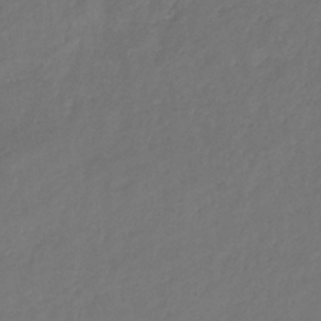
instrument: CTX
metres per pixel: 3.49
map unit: eHb
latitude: -29.7667
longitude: 69.9367
